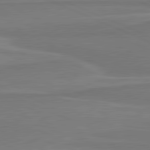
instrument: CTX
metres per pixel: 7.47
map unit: lApd
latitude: 81.5938
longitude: 169.0297
